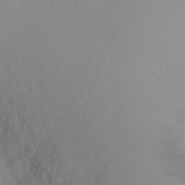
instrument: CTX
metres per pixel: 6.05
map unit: Ht
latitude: -14.5574
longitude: -43.6127
